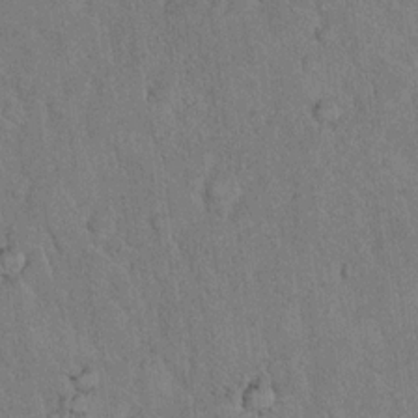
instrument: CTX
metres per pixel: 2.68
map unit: eHh
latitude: 18.6112
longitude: -61.9150
